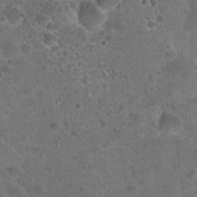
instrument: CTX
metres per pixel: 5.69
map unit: Hto
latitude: 22.4979
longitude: -53.3671
